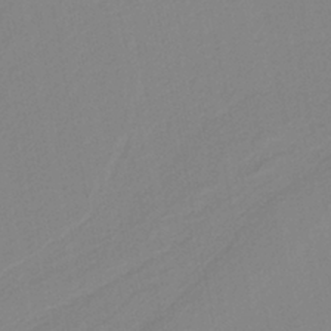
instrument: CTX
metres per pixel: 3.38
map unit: HNb
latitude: -37.6910
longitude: 56.5574
